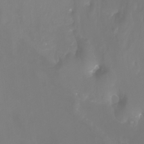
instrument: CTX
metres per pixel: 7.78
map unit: Ht
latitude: -3.2564
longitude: -61.9717
